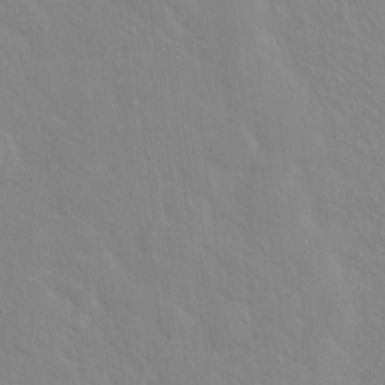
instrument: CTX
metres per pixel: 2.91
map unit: Hto
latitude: 17.5182
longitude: -39.5938
